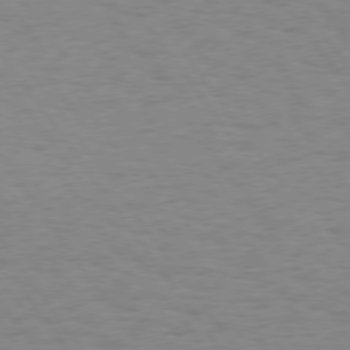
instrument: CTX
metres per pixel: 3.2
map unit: Hpe
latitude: 74.6491
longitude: -136.3845
